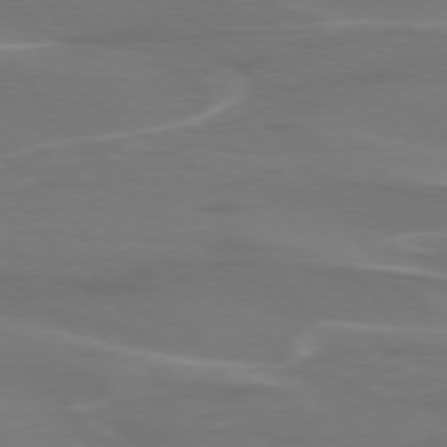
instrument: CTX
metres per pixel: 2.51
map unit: lApd
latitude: 74.9325
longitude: -62.4979
